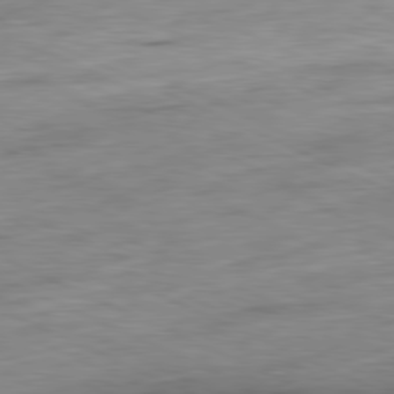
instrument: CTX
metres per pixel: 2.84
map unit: Ap
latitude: -81.2376
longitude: -71.4993
